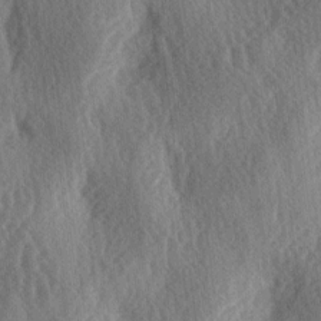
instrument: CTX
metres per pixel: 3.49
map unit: lAa
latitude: -3.9556
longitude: -126.0822
